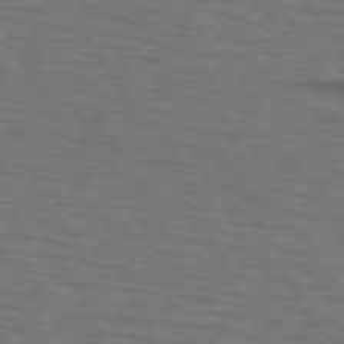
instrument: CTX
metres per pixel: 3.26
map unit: lApd
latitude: 73.0837
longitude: -73.4427
